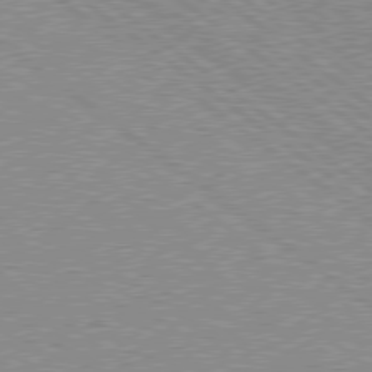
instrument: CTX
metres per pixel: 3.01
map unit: Hpe
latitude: 78.5168
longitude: -145.1781
